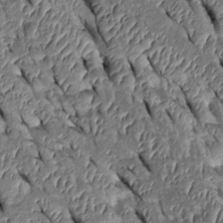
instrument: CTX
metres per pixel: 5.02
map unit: Htu
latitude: 0.7624
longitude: 148.3307
